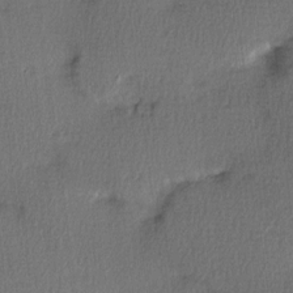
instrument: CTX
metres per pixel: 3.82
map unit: Hve
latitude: 13.6883
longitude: -90.4223
